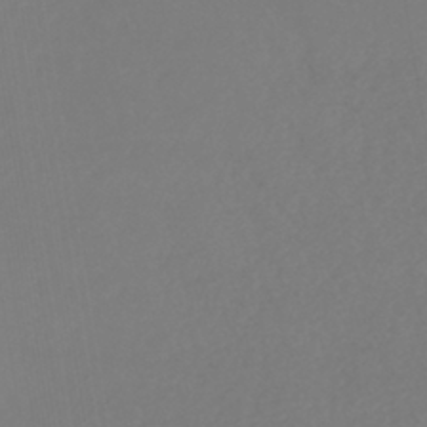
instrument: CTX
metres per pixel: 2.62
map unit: lHb
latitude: -39.1431
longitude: 68.3495
